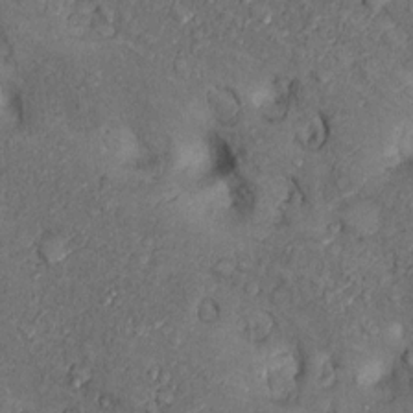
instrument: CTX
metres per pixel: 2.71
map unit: Nhu
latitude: 5.5560
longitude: -23.3293
